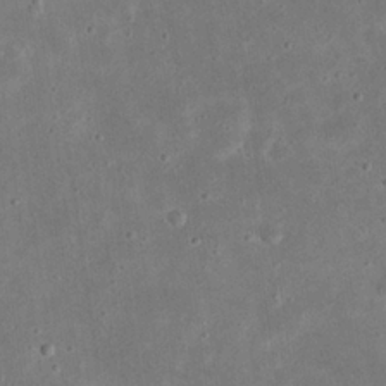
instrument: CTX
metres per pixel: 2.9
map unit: eHh
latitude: 23.7072
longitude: -67.8772
